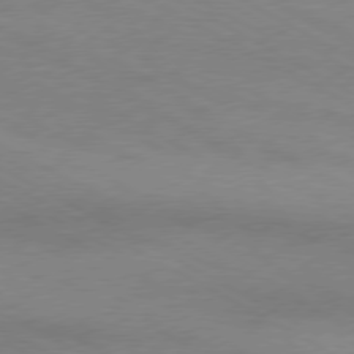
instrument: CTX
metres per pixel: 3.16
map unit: Ap
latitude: -77.5588
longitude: -73.3293
